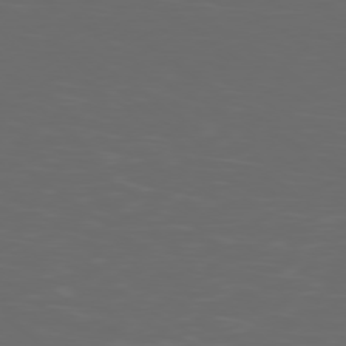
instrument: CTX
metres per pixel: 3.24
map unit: Ap
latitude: -79.1620
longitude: -103.3292
